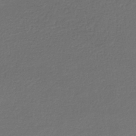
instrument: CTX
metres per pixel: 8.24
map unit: lHb
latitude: -43.4454
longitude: 60.2928
